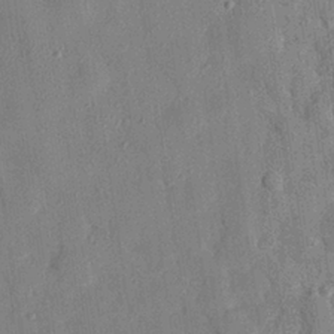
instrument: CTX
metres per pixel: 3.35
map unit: eHh
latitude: 28.1389
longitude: -77.1025
